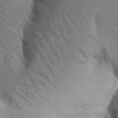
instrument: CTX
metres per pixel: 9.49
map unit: Aa
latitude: 24.8757
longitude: -148.2145
